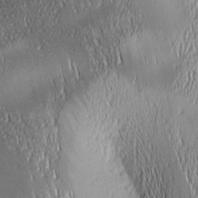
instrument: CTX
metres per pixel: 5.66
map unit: lAa
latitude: 2.4223
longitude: -116.3278
